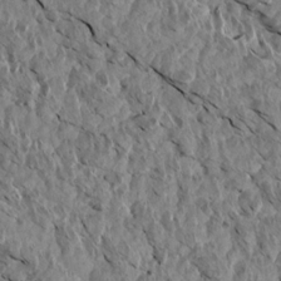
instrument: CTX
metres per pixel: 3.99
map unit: Aa
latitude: 14.6491
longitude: -142.1011
